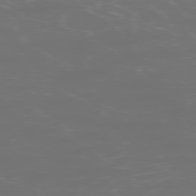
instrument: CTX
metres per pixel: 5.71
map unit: Ap
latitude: -77.5777
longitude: -80.3278
